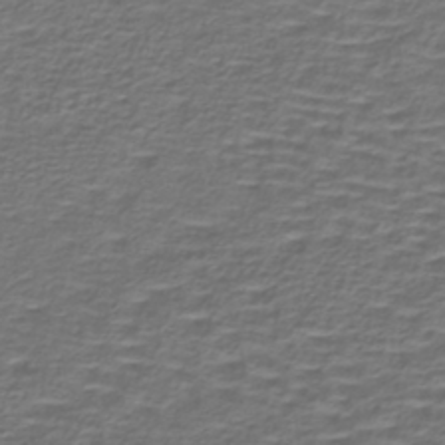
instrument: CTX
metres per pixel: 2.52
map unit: lHb
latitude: -39.5588
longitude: 58.9163
